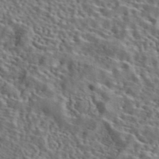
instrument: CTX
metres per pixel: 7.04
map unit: eAb
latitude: 43.0836
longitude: 112.8219
